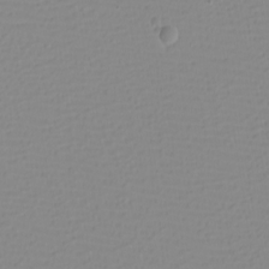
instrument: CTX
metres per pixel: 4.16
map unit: eHh
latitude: -4.0472
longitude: -86.3845
